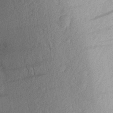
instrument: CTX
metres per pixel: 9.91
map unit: Aa
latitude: 26.9703
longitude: -144.1011
